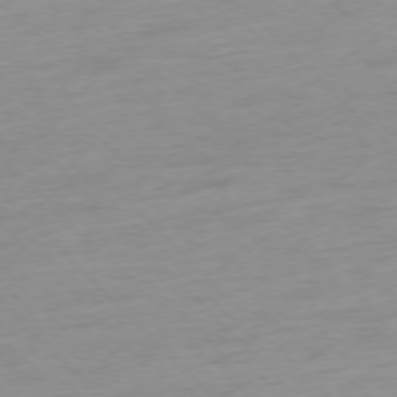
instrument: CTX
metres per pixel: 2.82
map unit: Ap
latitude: -76.7841
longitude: -63.1592
